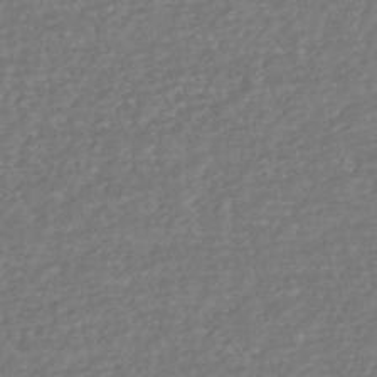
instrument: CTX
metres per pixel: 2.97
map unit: HNhu
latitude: -44.2173
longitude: 98.3495
